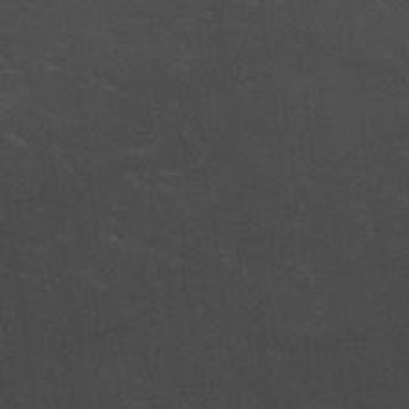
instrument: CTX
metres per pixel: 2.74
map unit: Nhu
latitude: 29.9528
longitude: -51.5749
